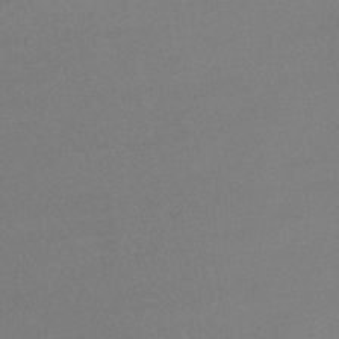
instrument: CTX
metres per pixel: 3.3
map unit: lHb
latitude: -41.5966
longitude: 73.1620
